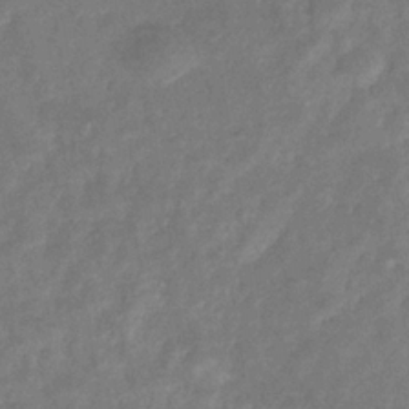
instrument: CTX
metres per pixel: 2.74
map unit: eHb
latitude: -33.1998
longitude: 76.2173
